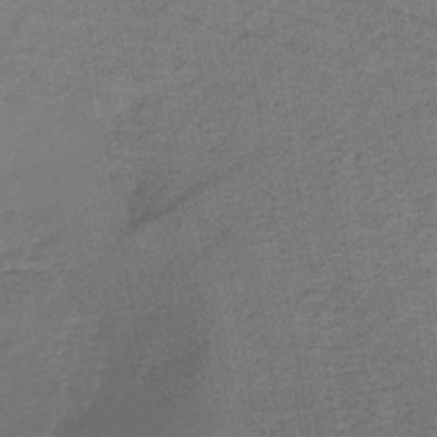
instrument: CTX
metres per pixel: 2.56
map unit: lHb
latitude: -40.8219
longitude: 59.3698
